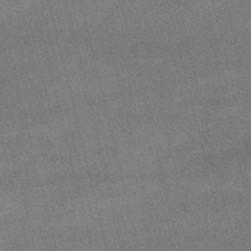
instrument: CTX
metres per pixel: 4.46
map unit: lHb
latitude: -47.0108
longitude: 76.4818
